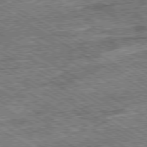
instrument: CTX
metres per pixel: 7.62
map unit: Ap
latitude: -80.0661
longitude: -79.7072
